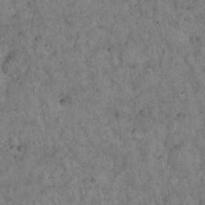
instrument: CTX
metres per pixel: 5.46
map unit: Hto
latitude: 18.5923
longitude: -60.6112
